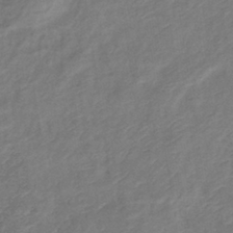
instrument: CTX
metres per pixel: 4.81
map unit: eHb
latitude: -38.6708
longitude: 75.5966
